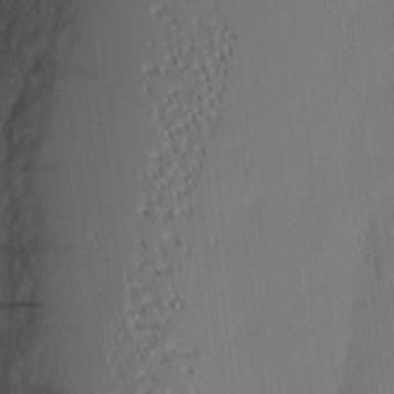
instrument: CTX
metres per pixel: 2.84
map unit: Nhu
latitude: 3.0647
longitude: -76.5923
